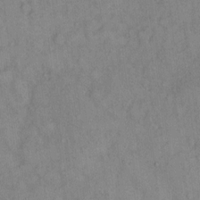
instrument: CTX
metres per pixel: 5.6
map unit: Hto
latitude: 11.6505
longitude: -60.7435
